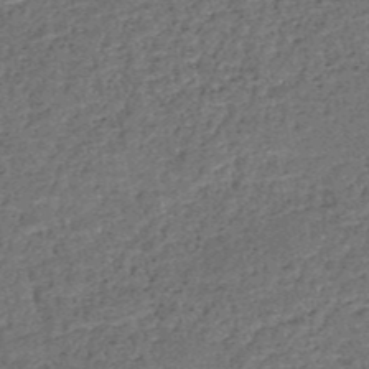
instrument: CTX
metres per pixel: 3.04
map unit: HNb
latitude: -51.0108
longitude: -49.5182
